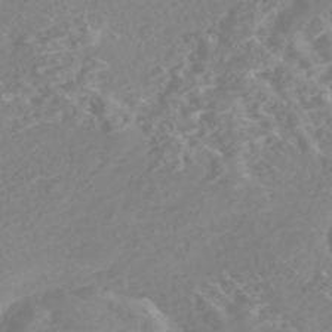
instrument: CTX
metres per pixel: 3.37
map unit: Nhe
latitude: -46.8975
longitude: -171.4426
